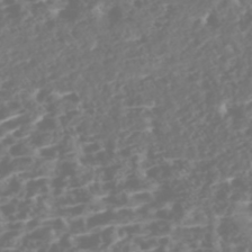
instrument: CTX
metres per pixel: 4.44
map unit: Nhe
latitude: -47.0297
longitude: -173.0080
